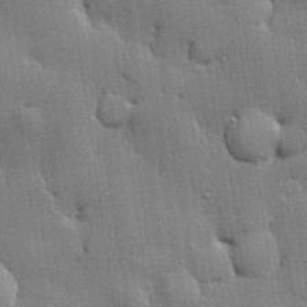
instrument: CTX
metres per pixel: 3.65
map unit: lHvf
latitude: 20.4601
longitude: 143.0108
